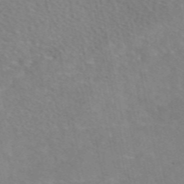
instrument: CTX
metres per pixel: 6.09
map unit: eAb
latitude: 48.6679
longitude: 117.5399
